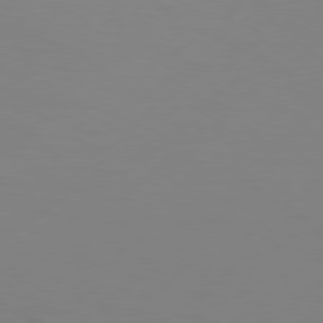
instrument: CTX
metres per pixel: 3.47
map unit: Hpe
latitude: 77.2159
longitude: -131.1781
